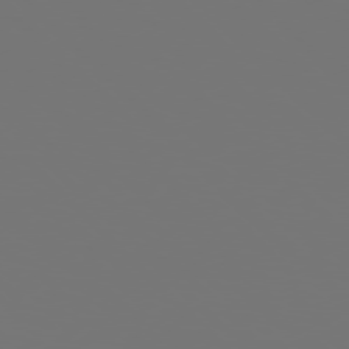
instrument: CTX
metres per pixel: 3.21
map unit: Hpe
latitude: 77.7638
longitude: -176.2144
